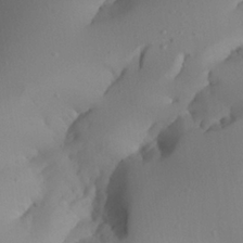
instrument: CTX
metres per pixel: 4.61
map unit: Aa
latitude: 24.4412
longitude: -128.2333
